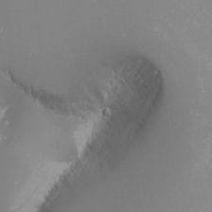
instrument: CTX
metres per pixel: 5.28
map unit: Nhu
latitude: -8.1606
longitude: -91.3482
